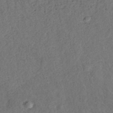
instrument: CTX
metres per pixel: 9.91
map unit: ANa
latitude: 39.2348
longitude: 22.2551
